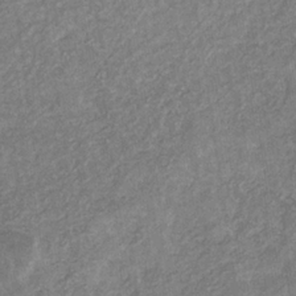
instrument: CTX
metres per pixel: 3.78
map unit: eHb
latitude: -31.9178
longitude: 72.4062
